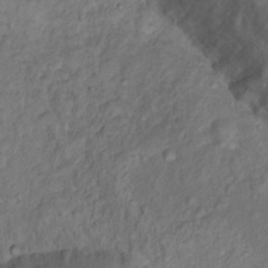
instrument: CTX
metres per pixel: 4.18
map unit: Nhu
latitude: 13.2537
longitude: -28.6112
